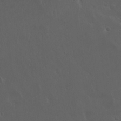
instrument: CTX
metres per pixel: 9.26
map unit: Hto
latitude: 19.6694
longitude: -57.3859
